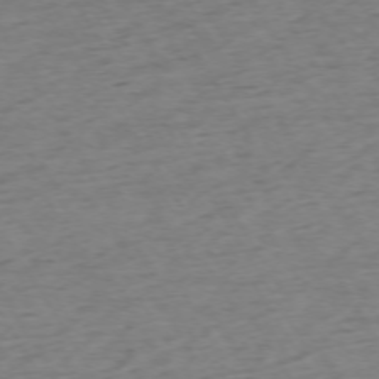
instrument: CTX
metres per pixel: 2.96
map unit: Ap
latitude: -73.1809
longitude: -68.8569
